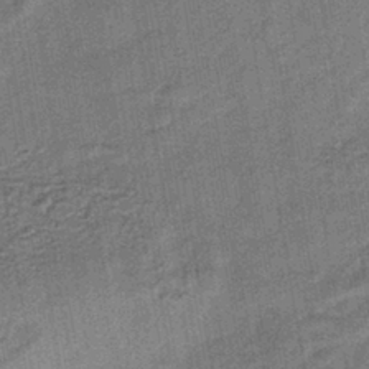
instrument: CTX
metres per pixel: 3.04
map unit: lHb
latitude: -39.6344
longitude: 74.4818
